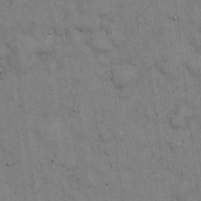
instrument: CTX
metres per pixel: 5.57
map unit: Hto
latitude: 13.1781
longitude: -60.3656
